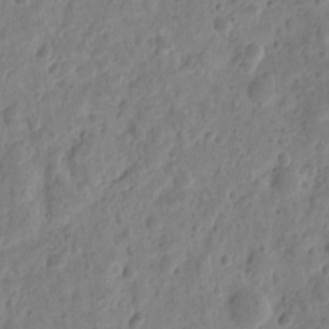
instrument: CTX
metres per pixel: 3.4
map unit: eHh
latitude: 9.9528
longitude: -73.9717
